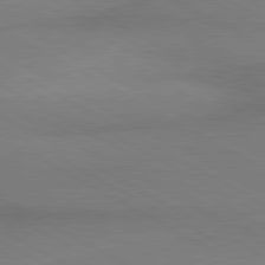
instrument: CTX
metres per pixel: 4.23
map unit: lApd
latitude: 80.5924
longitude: 163.6155
